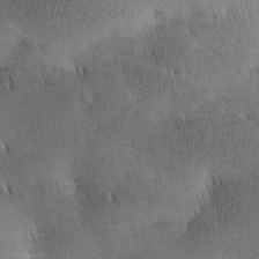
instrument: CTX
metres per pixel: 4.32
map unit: lAa
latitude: -9.8800
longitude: -124.8002
